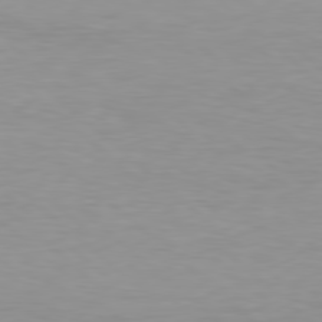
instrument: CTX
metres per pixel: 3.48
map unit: Hpe
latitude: 78.4979
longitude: -140.6112
